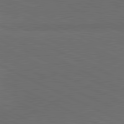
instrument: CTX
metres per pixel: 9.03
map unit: lApd
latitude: 81.4237
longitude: 148.6708
